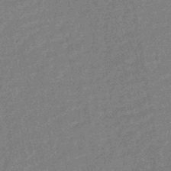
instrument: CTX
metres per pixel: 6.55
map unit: HNhu
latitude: -44.5196
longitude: 99.5399
